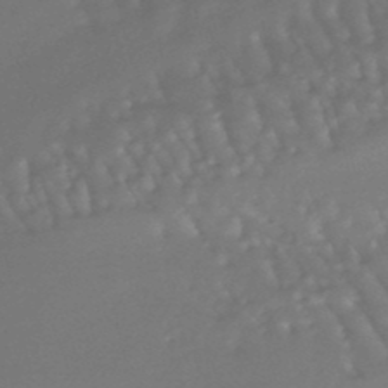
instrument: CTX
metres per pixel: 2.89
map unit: lHb
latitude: -47.8233
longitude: 76.7652
